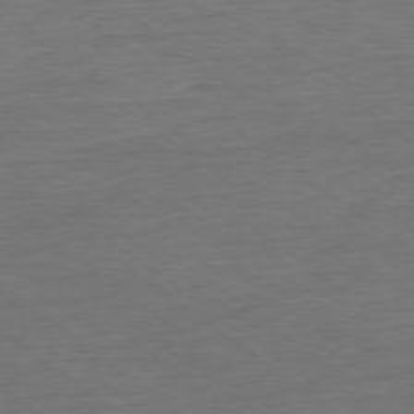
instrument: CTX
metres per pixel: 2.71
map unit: Ap
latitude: -79.0864
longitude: -89.1215
